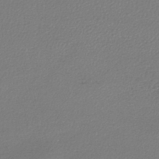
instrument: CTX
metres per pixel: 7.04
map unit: lHb
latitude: -45.3132
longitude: 75.1243
